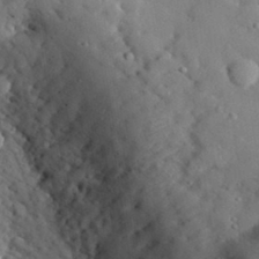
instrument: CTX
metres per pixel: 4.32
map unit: lHvf
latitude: 32.5924
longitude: -84.7813
